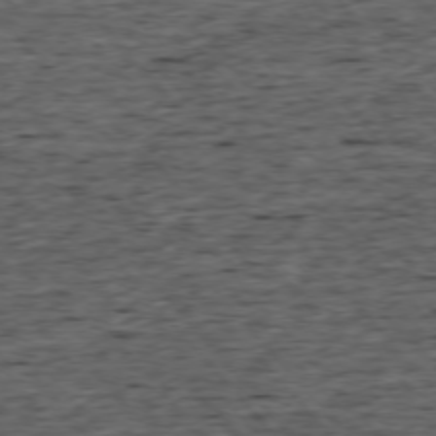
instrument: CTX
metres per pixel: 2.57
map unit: Ap
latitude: -75.8234
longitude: -92.1766
